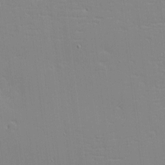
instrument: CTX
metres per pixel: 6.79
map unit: eHh
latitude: -3.5021
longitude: -80.4790
